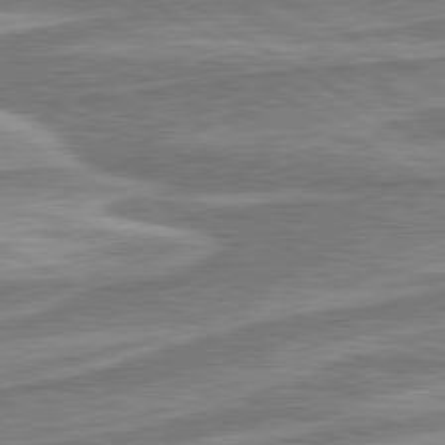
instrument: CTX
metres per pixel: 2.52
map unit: lApd
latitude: 80.6113
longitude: -177.1592
